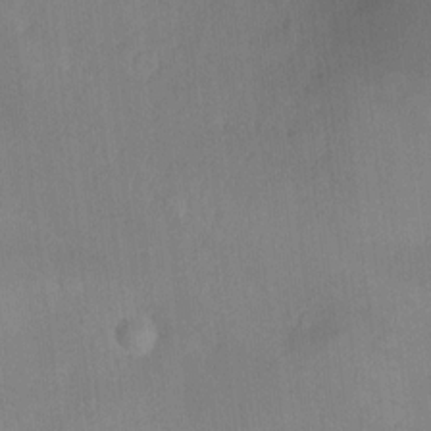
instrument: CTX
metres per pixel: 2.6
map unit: Ht
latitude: 2.4601
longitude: -29.2348
